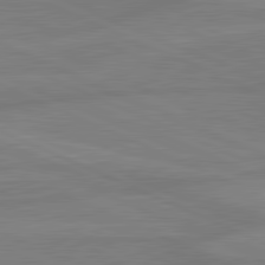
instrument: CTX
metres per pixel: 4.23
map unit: lApd
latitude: 81.6316
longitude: -170.3467
